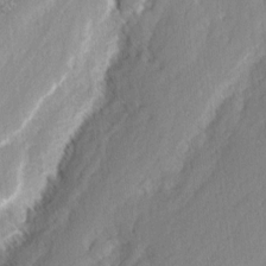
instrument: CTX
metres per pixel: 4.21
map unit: eHh
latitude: 2.5545
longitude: -77.6316
